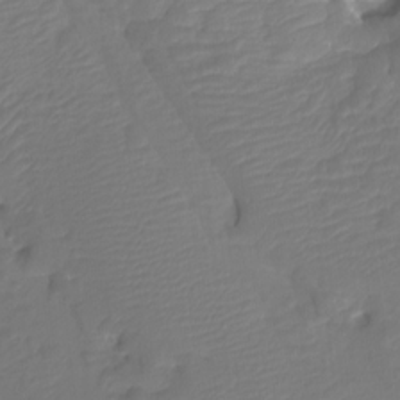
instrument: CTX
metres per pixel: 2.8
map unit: Htu
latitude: -13.0675
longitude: -49.5749
